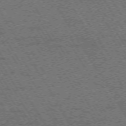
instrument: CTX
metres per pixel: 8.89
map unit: Hpe
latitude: -73.7477
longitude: 3.6154
